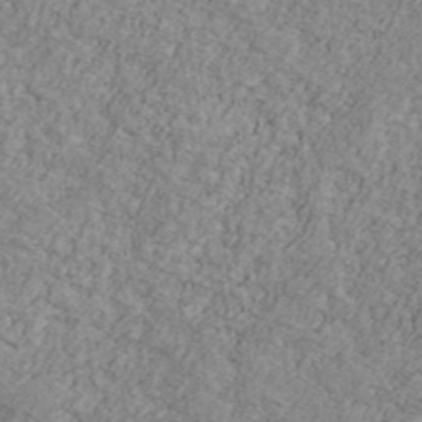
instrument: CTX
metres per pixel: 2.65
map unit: Ave
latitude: 41.3292
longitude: -110.7813
